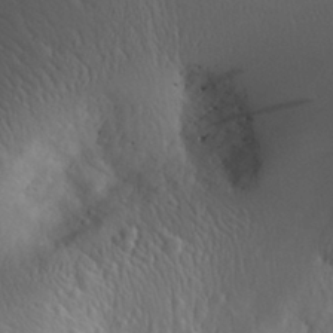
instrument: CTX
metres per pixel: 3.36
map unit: Aa
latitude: 30.9514
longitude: -143.9150
